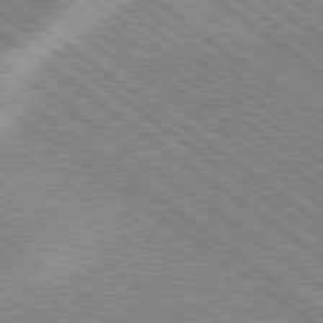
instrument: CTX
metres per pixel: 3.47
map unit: Hpe
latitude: 78.9703
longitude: -169.2348
